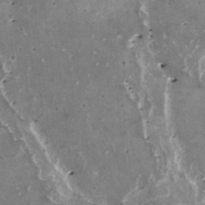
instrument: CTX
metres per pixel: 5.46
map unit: HNhu
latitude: 1.8016
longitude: 6.0661
